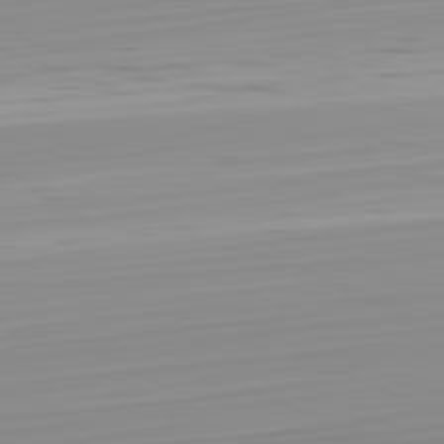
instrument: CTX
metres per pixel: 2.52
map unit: Hpe
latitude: -82.3684
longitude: 17.9745
